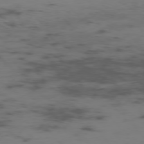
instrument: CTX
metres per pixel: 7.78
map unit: Ap
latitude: -76.0661
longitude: -66.4790
